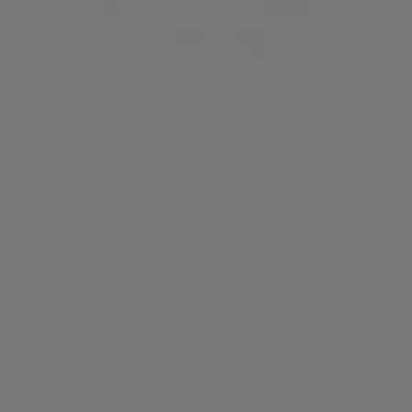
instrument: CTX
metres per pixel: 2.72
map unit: Hpe
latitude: 77.7260
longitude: -176.2333
